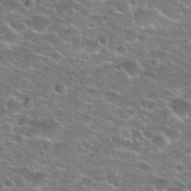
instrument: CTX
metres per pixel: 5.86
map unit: Hto
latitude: 25.9906
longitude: -49.8205
